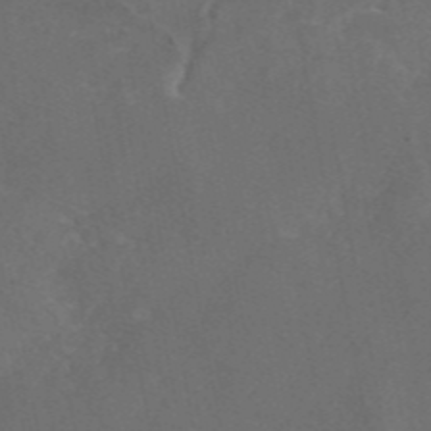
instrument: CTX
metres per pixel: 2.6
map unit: eAb
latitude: 46.1956
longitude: 115.1620
